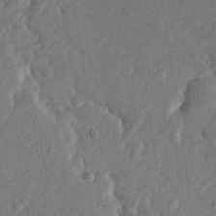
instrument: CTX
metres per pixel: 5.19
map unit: lHvf
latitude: 23.2348
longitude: 144.1417
